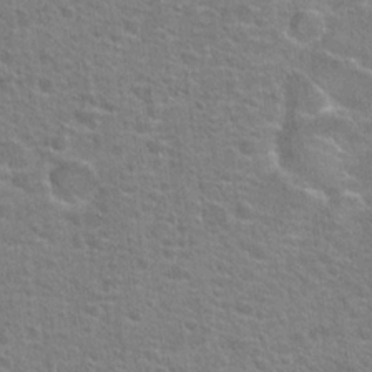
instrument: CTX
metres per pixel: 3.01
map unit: Hto
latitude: 22.8758
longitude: -46.9703
